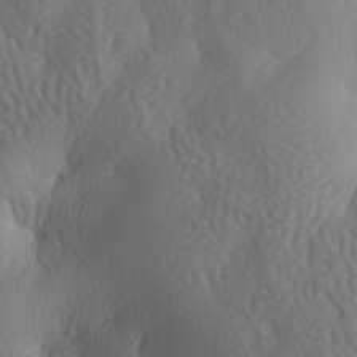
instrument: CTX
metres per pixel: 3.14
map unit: lAa
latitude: -7.8422
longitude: -128.7246
